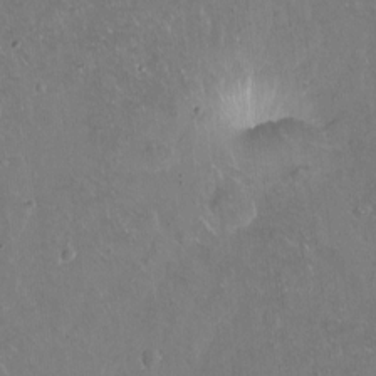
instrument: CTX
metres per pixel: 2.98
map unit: Hto
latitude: -13.8611
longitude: -41.9717
